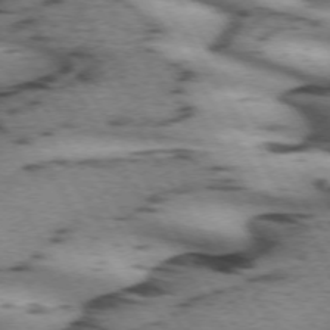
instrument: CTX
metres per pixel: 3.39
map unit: lApd
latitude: 71.6505
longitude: -52.8002
